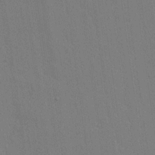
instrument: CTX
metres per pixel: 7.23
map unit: lAvf
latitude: 14.2712
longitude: -127.0459
